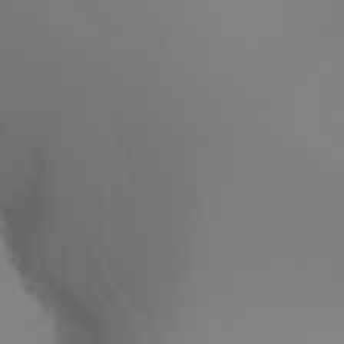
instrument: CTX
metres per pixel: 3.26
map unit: Aa
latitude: -6.7841
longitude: -85.0836
